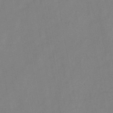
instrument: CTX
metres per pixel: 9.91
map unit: HNb
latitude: -45.1242
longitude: -38.4601
